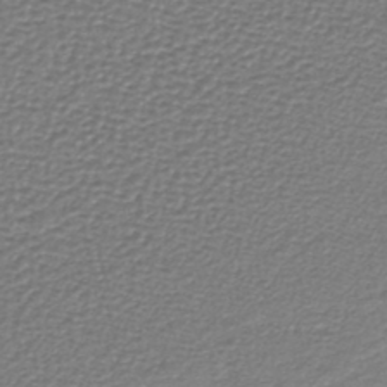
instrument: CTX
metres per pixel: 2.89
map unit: lHb
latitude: -42.0849
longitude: 70.0472
